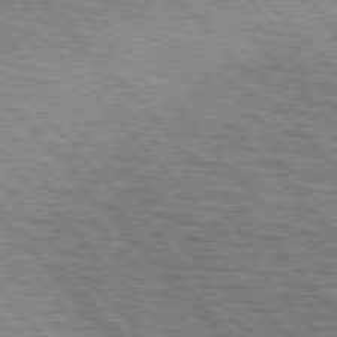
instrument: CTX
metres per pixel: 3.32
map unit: lApd
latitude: 75.7261
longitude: -77.3670
